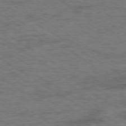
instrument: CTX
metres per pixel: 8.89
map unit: Ap
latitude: -80.1417
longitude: -78.5357
